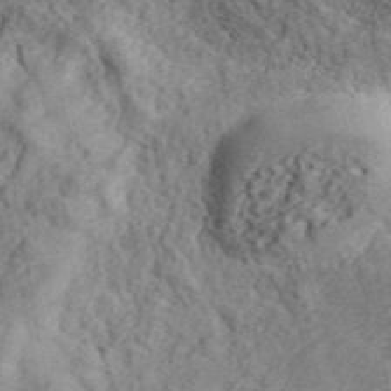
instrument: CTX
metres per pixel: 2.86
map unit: ANa
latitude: 45.5749
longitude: 45.6533
